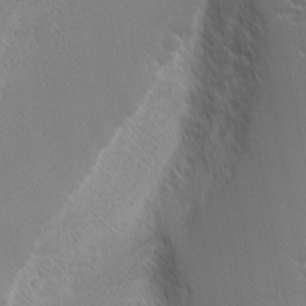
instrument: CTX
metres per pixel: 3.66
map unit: Nhu
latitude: 1.8772
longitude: -77.0836
